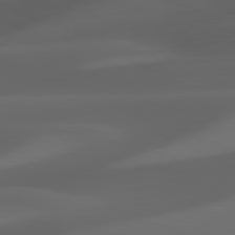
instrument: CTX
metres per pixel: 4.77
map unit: lApd
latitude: 81.4048
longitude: 122.4629
